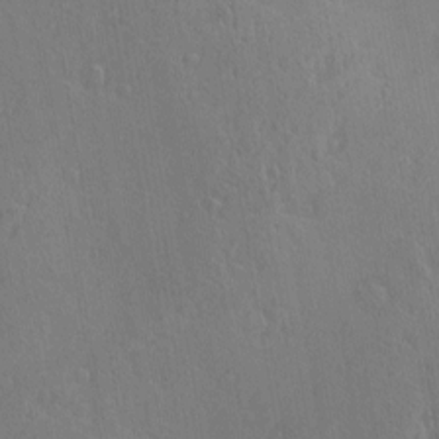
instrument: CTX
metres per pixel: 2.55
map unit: Nve
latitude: -7.4643
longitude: 173.7288
